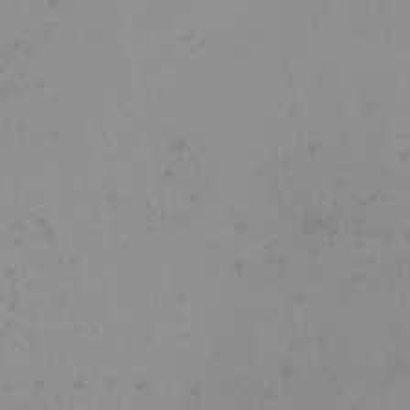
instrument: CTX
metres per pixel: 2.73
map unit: Nhu
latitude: -7.3320
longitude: -90.8758
